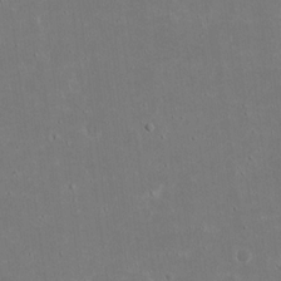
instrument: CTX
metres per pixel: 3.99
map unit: eHh
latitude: 18.3845
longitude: -72.2523
